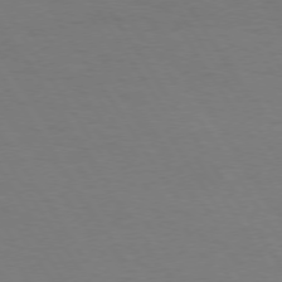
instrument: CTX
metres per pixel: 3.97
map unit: Hpe
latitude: 73.9528
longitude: -129.8394
